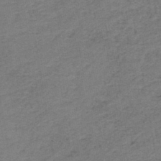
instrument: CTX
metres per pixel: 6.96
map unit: HNb
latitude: -44.4818
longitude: 49.8045
